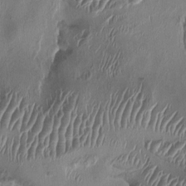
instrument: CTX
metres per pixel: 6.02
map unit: HNhu
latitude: 1.5749
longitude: -4.2145
